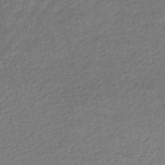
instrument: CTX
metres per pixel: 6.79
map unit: lHb
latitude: -42.8974
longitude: 72.9541
